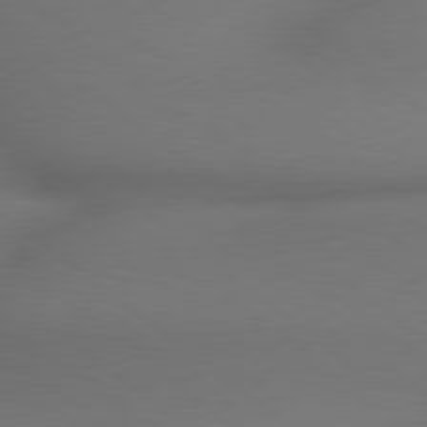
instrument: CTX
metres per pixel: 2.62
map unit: lApd
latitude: 78.9136
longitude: 175.6532
